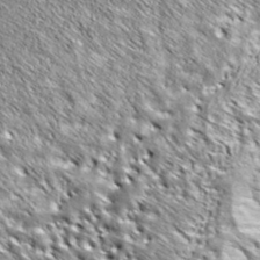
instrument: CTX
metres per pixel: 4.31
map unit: ANa
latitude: 39.8772
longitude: -90.8380
